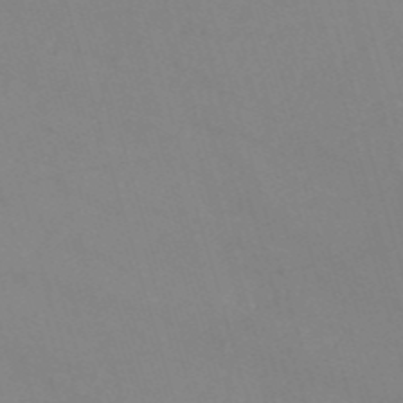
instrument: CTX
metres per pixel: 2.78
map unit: HNb
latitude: -53.5399
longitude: -49.6694
